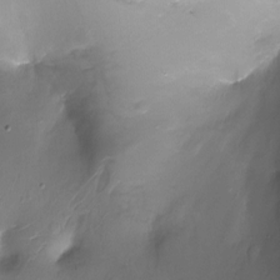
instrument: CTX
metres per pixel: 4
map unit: Ht
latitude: -16.5007
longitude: -42.4979
